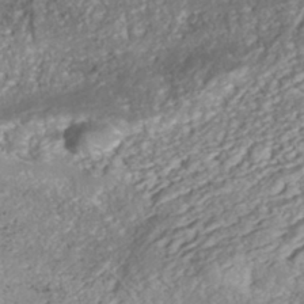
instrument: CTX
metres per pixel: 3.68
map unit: ANa
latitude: -42.7463
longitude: 109.4832
